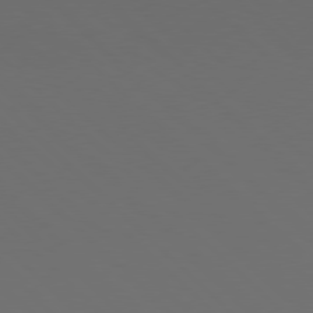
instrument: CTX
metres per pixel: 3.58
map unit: Hpe
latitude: 77.7071
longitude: -170.0255
